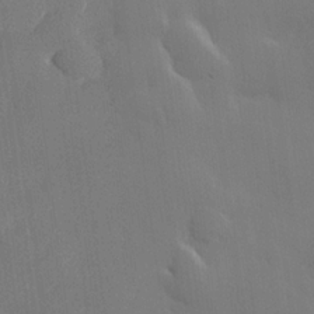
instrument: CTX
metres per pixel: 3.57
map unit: lHvf
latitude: 22.4979
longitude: 145.5210
